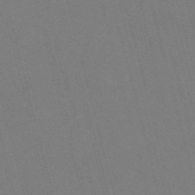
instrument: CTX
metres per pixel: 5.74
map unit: Nve
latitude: -58.6329
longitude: 61.7478
